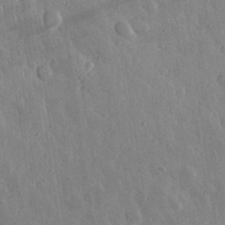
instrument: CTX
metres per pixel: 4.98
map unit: eHh
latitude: 31.5938
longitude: -79.6883
